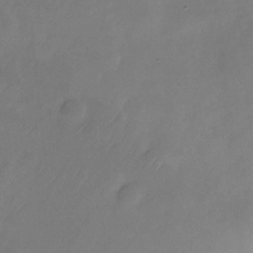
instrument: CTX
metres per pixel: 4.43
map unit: Nhu
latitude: -23.8800
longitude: -69.7261
